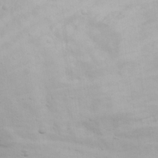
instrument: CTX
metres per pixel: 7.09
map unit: eHh
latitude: 18.7435
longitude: -71.9150
